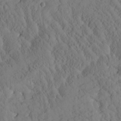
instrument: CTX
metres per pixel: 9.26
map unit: Htu
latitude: 0.6301
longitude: 176.1795
